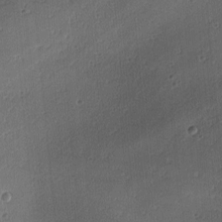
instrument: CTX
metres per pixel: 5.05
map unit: lAa
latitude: -10.7463
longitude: -124.6868
